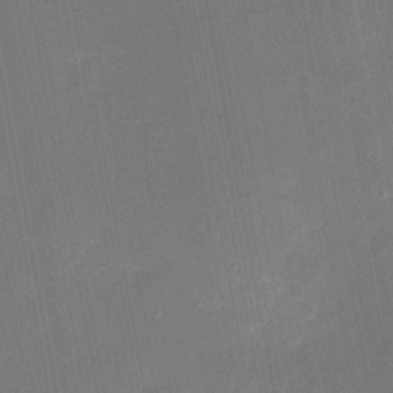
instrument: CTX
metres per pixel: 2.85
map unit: eHh
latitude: 4.8569
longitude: -69.6694
